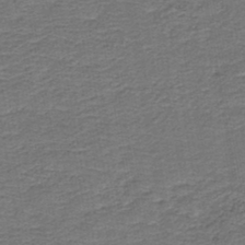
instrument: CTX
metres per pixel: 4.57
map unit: HNb
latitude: -43.1809
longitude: 51.0864
